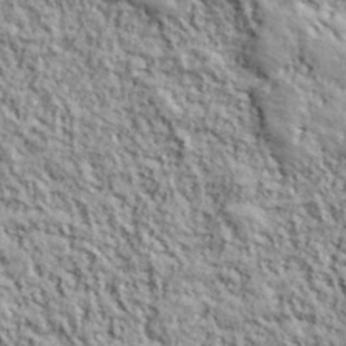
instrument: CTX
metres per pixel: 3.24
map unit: lHvf
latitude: 38.9325
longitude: -90.7057
